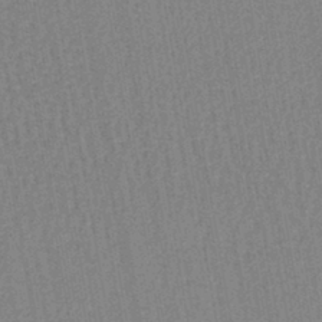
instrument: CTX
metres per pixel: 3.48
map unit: lHb
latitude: -42.3117
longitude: 62.9352
